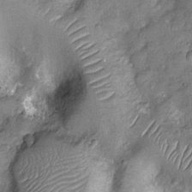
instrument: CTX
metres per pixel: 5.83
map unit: Nhu
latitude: -12.4818
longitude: -22.8569
